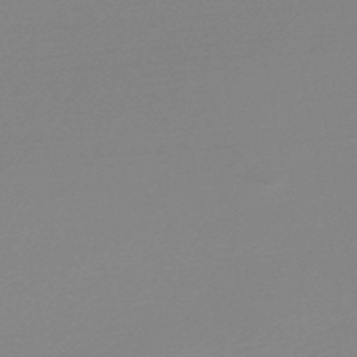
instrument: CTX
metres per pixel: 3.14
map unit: lHb
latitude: -48.3873
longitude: 65.2565
